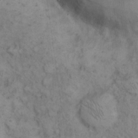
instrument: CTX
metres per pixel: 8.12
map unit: eHh
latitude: 15.3671
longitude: -64.8191
